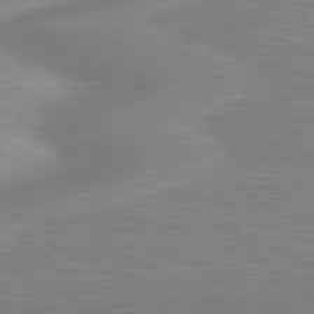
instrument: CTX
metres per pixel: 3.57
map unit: lApd
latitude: 80.8569
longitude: 172.8786
